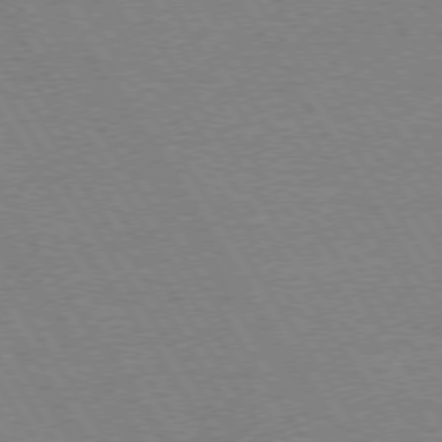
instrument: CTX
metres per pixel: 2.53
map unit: Hpe
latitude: 73.6694
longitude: -129.4804
